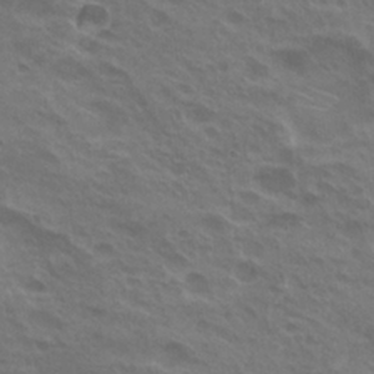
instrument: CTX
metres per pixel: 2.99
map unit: Hto
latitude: 24.7057
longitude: -38.5735
